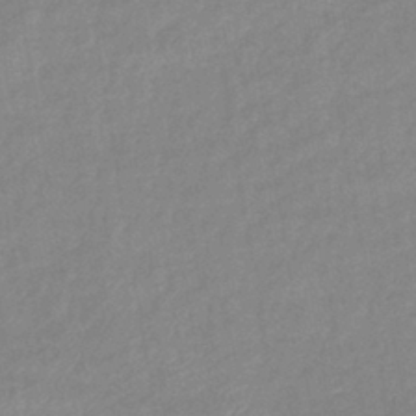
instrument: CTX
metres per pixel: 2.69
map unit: eHb
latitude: -40.1606
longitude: 79.4454
